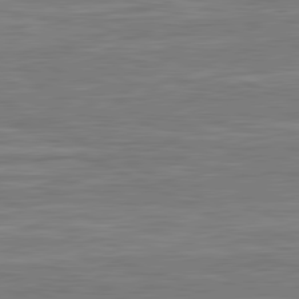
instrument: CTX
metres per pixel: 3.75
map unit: lApd
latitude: 81.1592
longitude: -174.4034
